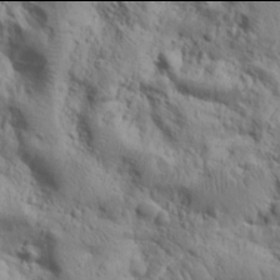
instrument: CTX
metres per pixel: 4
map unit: Ave
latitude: 21.9906
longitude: -137.8773
